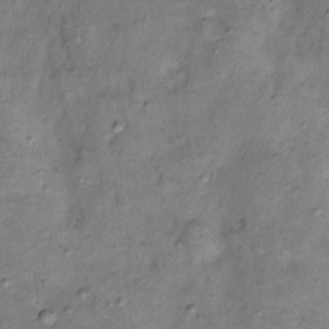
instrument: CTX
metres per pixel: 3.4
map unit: Nhu
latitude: 11.1970
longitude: -28.7246
